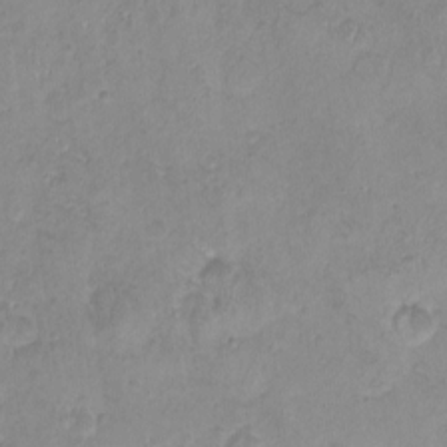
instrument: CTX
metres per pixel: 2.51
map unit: HNhu
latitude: -2.0661
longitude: 10.8597
